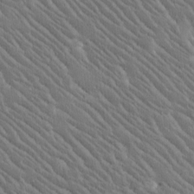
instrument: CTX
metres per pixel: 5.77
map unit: Htu
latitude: -1.9367
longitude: 176.4251
